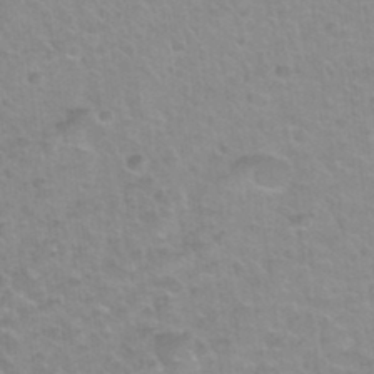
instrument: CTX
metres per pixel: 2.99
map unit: Hto
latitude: 32.6679
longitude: -50.4601
